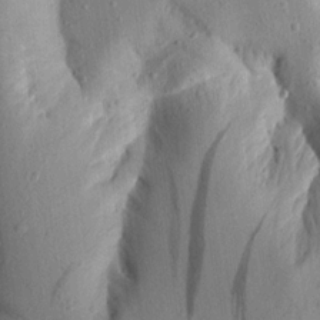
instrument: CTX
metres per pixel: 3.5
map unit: Aa
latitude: 15.7828
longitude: -143.9906
